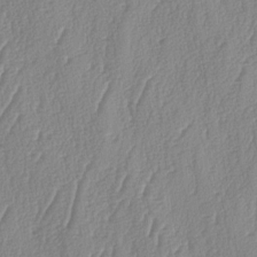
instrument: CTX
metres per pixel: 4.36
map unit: lAa
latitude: -7.9745
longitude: -129.4615
